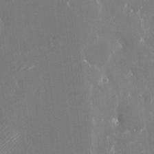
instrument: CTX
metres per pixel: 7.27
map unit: Nhu
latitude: -22.6519
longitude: -72.7058
